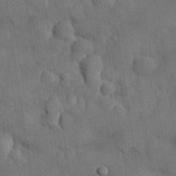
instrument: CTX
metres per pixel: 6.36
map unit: Nhu
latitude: 25.8961
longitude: -71.7449
